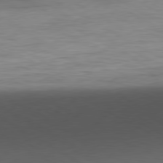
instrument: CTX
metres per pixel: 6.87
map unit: Ap
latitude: -81.2754
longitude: -78.2145
